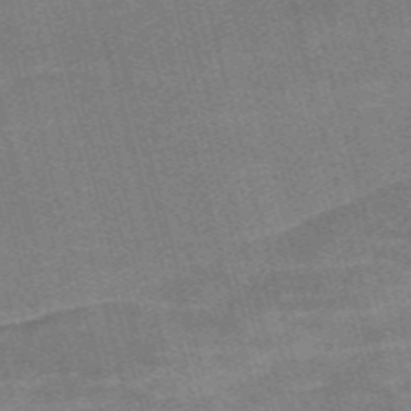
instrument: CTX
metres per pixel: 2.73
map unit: Nve
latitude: -58.9730
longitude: 64.6708
